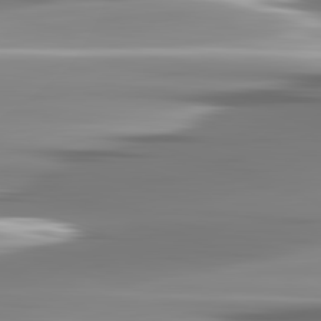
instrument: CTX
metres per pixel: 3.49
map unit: lApd
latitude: 82.8946
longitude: -137.8584
